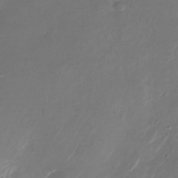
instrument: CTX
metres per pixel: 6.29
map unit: Nhu
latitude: -28.3117
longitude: -72.0822
